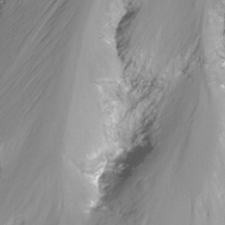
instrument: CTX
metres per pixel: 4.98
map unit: Nhu
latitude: -12.1228
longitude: -68.2523
